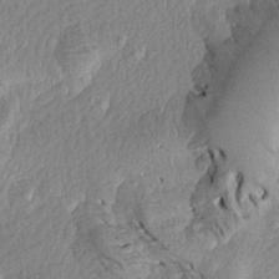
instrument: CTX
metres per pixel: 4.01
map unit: Aa
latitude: 18.8569
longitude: -145.3104
